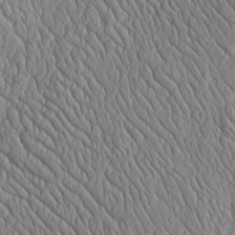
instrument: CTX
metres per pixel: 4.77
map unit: Htu
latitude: -3.2942
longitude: 157.1998
